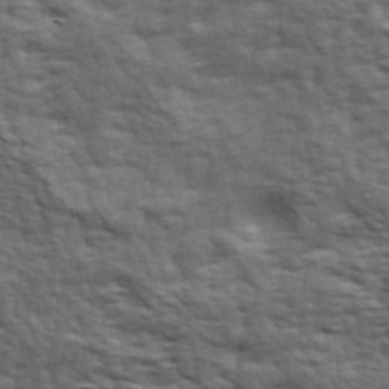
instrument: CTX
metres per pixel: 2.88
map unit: Hve
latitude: 31.9151
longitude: 149.3888
